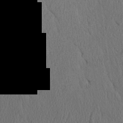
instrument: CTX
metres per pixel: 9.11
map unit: Ave
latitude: 23.6694
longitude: -134.7435
